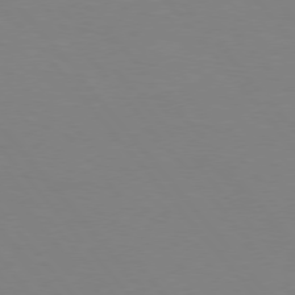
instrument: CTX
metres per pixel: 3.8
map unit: Hpe
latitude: 75.8583
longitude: -141.3670
